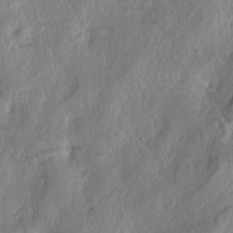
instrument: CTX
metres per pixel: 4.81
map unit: lAa
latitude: -4.9163
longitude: -124.8758
